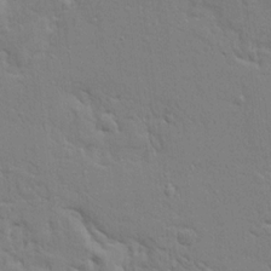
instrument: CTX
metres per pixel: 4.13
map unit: Ave
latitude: 16.9892
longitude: -141.2725
